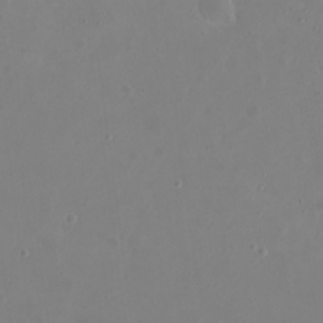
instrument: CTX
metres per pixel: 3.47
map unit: eHh
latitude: 21.5371
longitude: -63.4238
